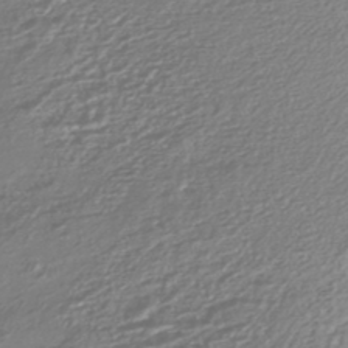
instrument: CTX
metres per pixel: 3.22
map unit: HNhu
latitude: -45.2187
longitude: 96.6897
